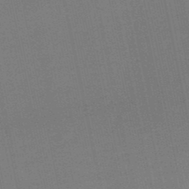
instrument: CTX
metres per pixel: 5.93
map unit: eHb
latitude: -49.9367
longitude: 72.6707
